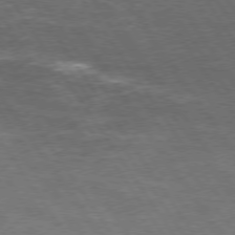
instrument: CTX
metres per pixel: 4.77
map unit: Hpe
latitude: 74.8758
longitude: -141.9906
